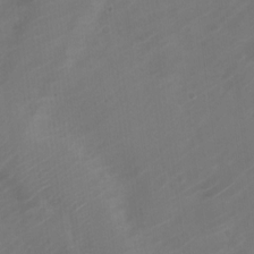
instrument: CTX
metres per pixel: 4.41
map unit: Nve
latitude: -20.9541
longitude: 106.6897
